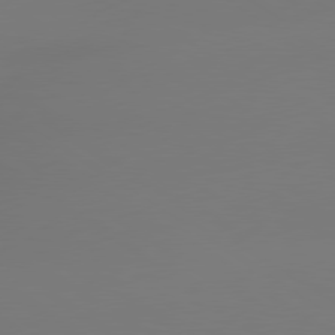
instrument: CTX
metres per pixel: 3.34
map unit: lApd
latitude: 79.2726
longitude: -143.7450
